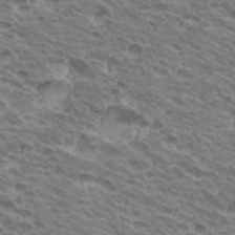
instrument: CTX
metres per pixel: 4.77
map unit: Hto
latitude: 33.1025
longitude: -40.9135
